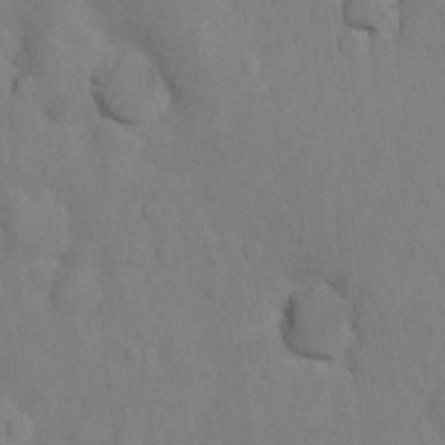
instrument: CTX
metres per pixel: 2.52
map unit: Ht
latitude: 11.0081
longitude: -33.4615
